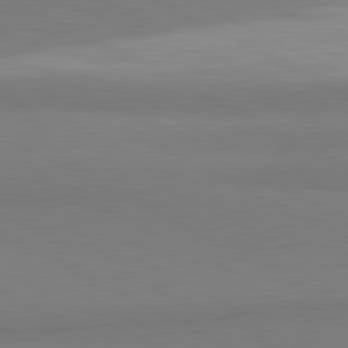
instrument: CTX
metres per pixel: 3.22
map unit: lApd
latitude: 81.5371
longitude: 158.8408
